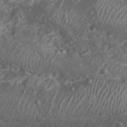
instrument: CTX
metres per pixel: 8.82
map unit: Nhu
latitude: 6.9136
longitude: -20.7624
